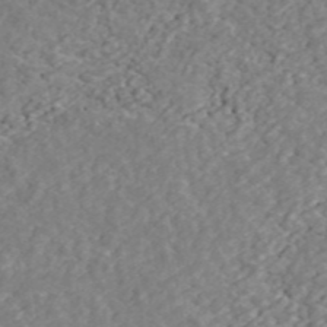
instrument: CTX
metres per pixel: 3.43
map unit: ANa
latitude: 44.7057
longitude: 23.5777
